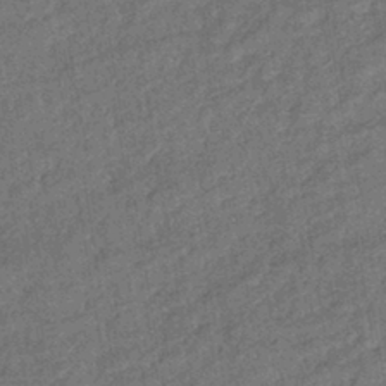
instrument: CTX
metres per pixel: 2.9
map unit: eHb
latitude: -39.6344
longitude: 77.8422
